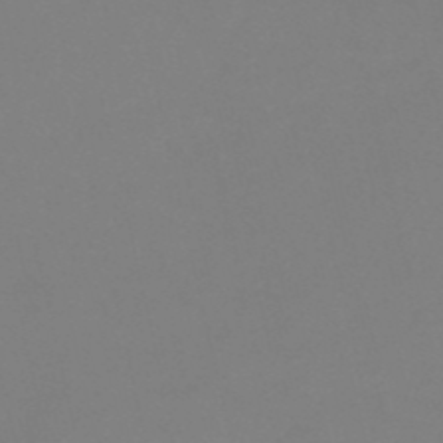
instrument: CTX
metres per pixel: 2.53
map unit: HNb
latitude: -51.2754
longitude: -46.2523
